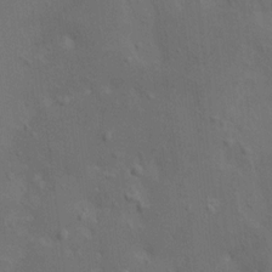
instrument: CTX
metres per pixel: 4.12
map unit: HNhu
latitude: 6.9892
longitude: -0.5357
